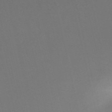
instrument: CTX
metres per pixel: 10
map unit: HNb
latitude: -52.1983
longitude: -46.2523
